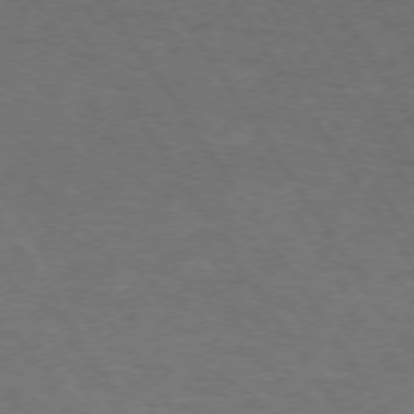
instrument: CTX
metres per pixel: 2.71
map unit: Hpe
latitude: 72.9514
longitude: -125.1970
